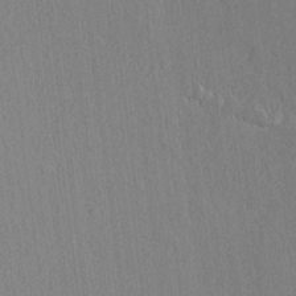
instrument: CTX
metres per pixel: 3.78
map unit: lAvf
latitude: 7.9528
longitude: 165.5966
